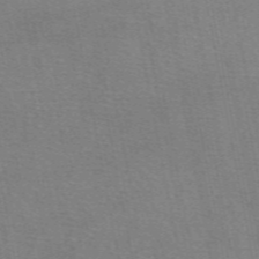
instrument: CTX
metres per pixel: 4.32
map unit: eAb
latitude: 50.0822
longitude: 105.0675
